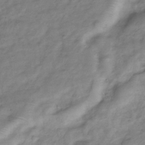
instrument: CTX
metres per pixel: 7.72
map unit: Hve
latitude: -32.6141
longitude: 89.1431
